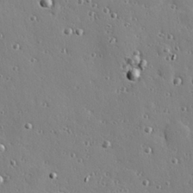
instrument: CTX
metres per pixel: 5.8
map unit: Hve
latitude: 26.7435
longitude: -92.6301
